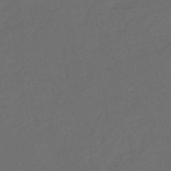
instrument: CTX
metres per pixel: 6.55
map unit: HNb
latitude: -55.3321
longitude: -44.2900
